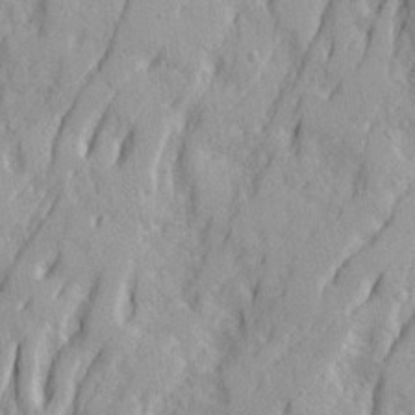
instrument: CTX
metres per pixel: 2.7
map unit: Ave
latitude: 21.6127
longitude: -130.6491
